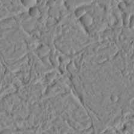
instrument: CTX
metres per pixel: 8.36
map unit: Ht
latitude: 12.0444
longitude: -75.6694
